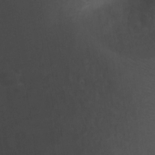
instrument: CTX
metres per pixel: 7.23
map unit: Ht
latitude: 2.2900
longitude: -27.3104
